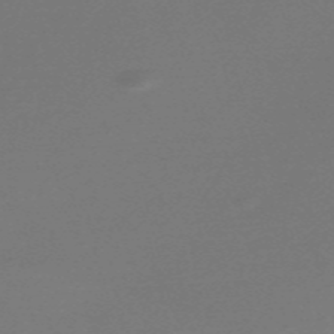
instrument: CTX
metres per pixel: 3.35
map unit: Nve
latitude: -57.2187
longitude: 63.1620
